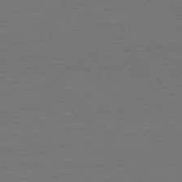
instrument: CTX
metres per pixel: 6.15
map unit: Ap
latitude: -76.9164
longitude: -83.6882
